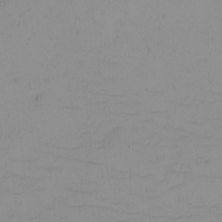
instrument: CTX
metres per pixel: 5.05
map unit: eHh
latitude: -5.1998
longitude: -81.2915
